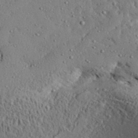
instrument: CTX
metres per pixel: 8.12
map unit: Aa
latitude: 31.4994
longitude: -134.2711
